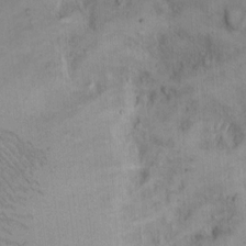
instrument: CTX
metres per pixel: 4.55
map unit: Hto
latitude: 11.8583
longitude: -59.4238
